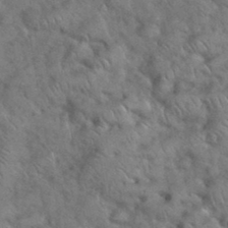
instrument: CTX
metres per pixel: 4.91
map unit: eHh
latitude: 37.4993
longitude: -64.1767
